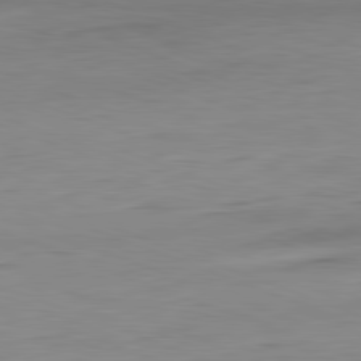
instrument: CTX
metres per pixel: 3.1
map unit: Hpe
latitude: -81.9745
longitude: 9.6911
